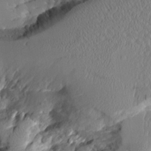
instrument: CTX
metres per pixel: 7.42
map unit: Aa
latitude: 11.4993
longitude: -126.7057
